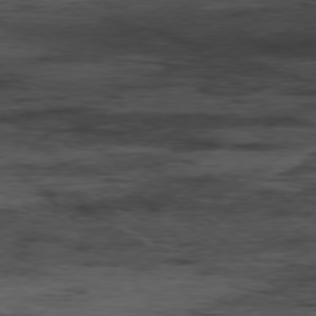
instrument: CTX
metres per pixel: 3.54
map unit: Hpe
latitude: -77.7100
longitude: 12.1417
